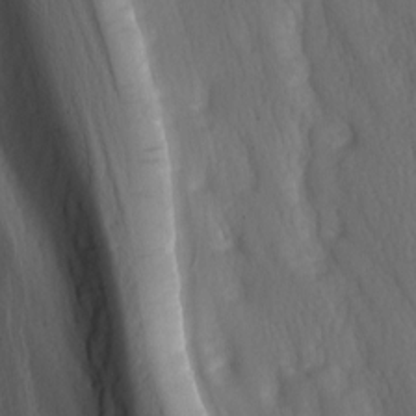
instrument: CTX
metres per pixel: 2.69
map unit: lAa
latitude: -6.7463
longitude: -126.5357
